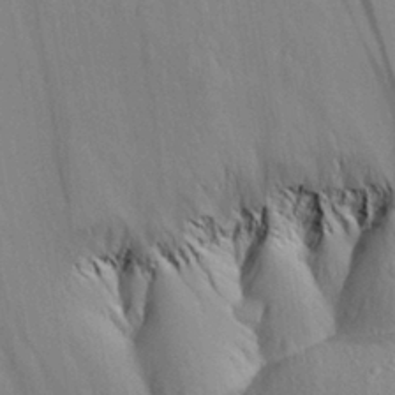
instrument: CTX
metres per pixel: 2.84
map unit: Aa
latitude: 27.9150
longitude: -143.0836
